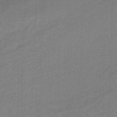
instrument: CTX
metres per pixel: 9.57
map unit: eHb
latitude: -47.2376
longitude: 89.0297
